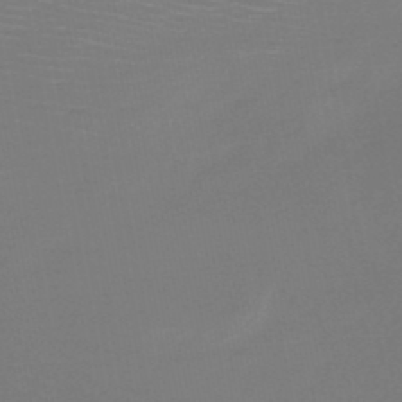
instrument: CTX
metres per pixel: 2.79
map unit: HNb
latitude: -47.1431
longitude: -43.3671
